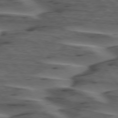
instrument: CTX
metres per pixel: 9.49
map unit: lApd
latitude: 75.4993
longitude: -70.9514
